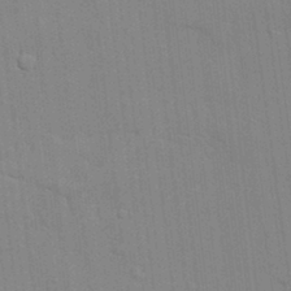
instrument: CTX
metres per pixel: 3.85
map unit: lAvf
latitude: 24.2711
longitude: -111.5371
